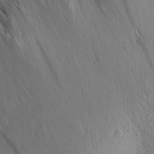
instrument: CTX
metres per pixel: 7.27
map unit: Aa
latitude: 27.9150
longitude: -143.0081
